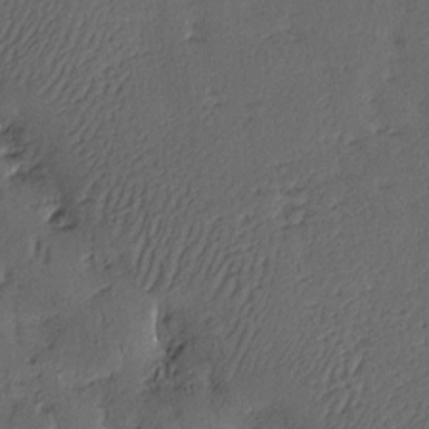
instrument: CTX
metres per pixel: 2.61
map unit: eHh
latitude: -0.0094
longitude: 18.8975
